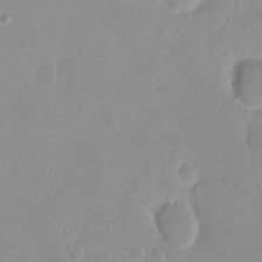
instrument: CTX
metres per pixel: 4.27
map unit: Ht
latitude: -8.7463
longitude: -35.9339
